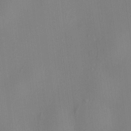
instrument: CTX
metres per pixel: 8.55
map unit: HNhu
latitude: 8.1389
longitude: 12.7274
